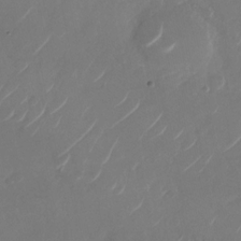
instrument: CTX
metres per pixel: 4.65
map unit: Nhu
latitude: -28.7463
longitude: -70.7435
